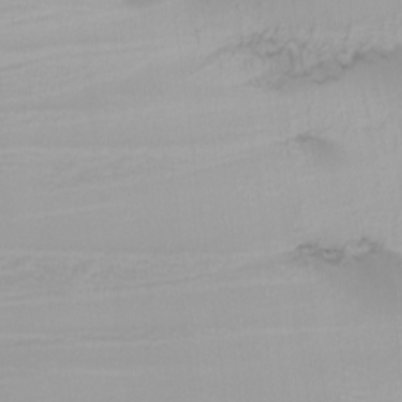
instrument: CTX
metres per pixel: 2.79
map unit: Nhu
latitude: -6.9919
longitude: -81.6316
